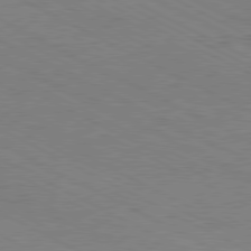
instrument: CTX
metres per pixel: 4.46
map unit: Hpe
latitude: -81.3321
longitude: 17.8801
